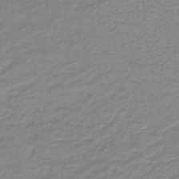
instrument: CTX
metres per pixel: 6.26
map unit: lHb
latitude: -40.4251
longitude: 60.9920
